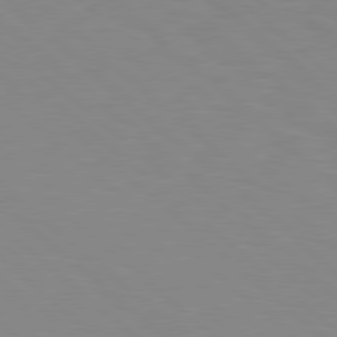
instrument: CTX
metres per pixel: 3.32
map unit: Hpe
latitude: 78.3845
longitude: -176.1389
